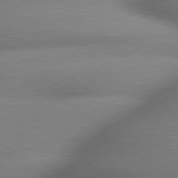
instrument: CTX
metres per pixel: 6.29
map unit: lApd
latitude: 79.7828
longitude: -163.5183
